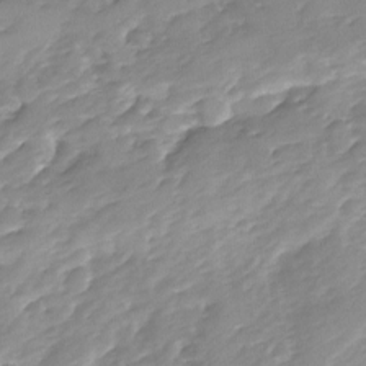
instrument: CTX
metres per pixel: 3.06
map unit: Ave
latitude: -8.0283
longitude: -117.3104
